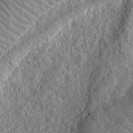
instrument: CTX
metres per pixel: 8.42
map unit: lHvf
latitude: 35.8961
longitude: -85.4804
